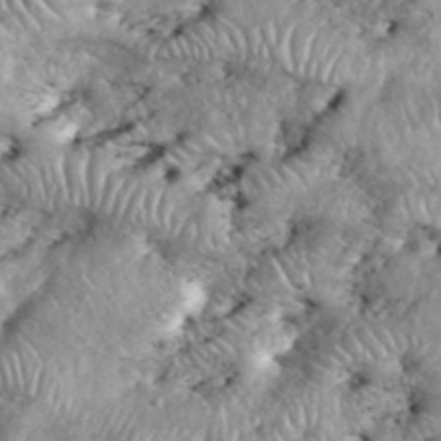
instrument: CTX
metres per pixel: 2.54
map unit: eHh
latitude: 38.9891
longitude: -56.4789
